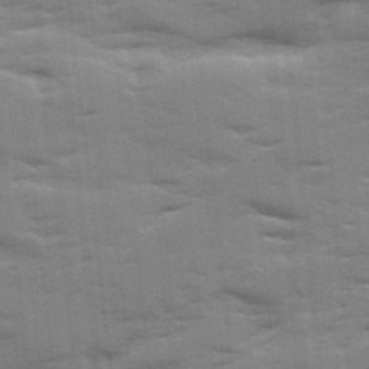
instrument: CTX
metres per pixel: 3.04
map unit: Ave
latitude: 12.1767
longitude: -102.1766
